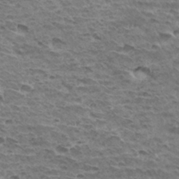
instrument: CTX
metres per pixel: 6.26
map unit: Hto
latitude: 32.1200
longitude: -40.2144
